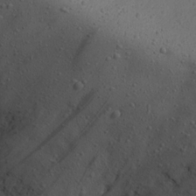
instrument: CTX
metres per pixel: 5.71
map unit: Nhu
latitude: 22.3656
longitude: -72.3279
